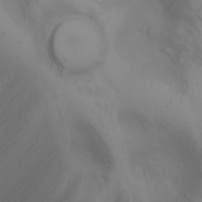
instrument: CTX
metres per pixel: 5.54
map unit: Nhu
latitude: -4.8030
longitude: -86.9136
